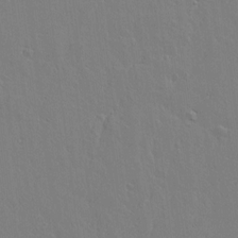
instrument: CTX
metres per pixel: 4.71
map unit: lAvf
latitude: 14.8758
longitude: -126.1011
